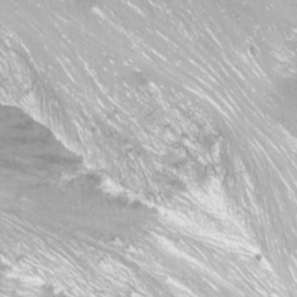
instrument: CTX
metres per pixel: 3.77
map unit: Nhu
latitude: -12.1606
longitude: -62.3656
